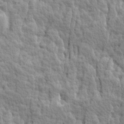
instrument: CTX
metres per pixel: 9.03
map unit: Ave
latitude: 14.4223
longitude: -134.4223
